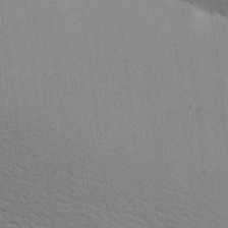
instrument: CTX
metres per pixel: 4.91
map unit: Ave
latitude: 18.5923
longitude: -139.5749
